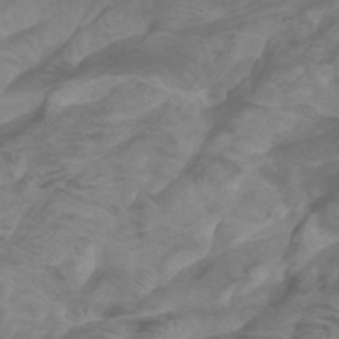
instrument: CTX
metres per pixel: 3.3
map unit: Htu
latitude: -1.2187
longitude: -77.1781
